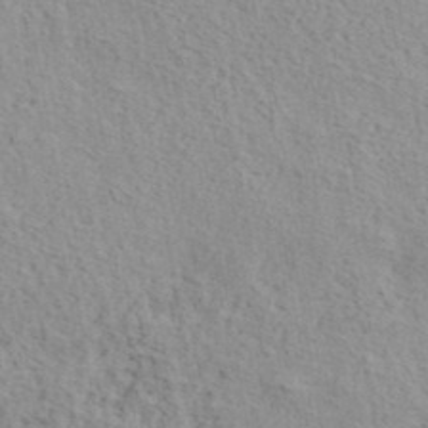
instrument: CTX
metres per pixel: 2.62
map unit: lHvf
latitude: 41.1781
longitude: -87.5371
